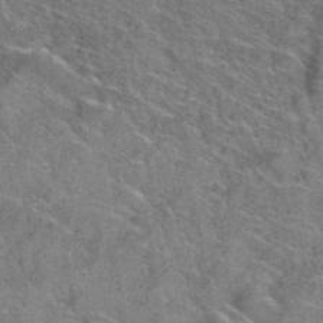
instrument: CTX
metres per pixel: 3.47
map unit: Hto
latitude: 39.4615
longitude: -43.0836
